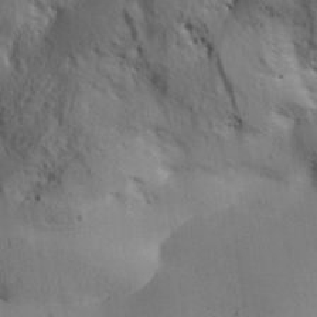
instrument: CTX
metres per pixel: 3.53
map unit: Aa
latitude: 30.8758
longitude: -142.4223
